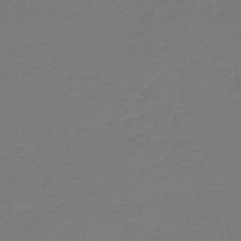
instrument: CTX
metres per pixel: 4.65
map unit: HNb
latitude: -46.4818
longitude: 53.9556
